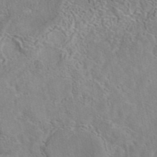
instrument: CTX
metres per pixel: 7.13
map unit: eAb
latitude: 41.8394
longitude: 105.0864
